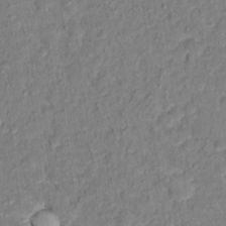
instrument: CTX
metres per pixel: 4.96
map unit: Hto
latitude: 13.3860
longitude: -37.5560
